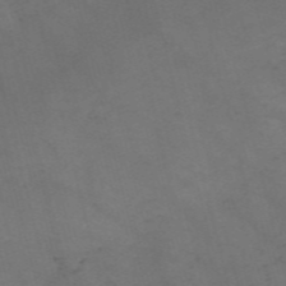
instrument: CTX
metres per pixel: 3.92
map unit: Nve
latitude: -57.6344
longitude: 52.7841
